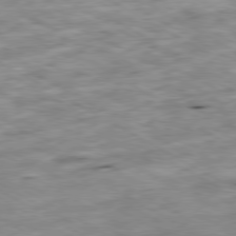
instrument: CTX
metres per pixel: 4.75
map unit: Ap
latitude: -80.2740
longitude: -73.4805
